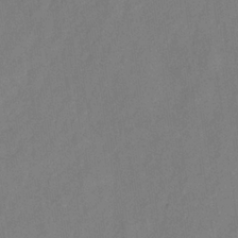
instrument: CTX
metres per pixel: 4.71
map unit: Hve
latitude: -33.1620
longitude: 92.1984
